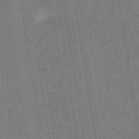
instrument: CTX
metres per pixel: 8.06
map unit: eHb
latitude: -34.8219
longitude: 73.9367
